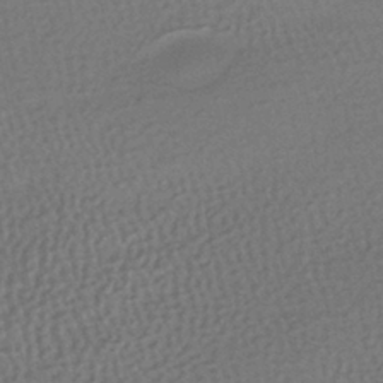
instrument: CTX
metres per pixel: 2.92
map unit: HNhu
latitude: -42.5195
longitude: 95.5966
